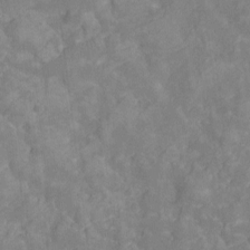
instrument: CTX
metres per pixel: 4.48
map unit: Ht
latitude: -11.3510
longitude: -23.8016
